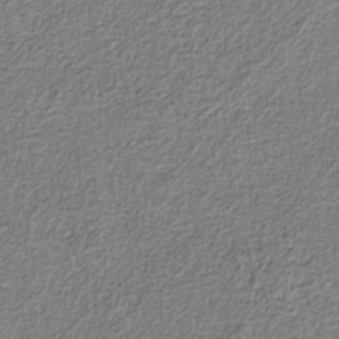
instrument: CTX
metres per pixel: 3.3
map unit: eAb
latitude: -37.9745
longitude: 52.8030
